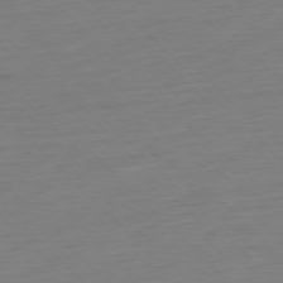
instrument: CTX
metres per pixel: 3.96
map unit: Hpe
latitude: -77.5210
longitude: -14.0633
